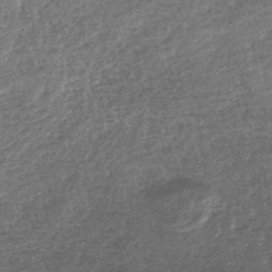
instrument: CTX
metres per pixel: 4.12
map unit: lHb
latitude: -43.9745
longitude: 68.4062
